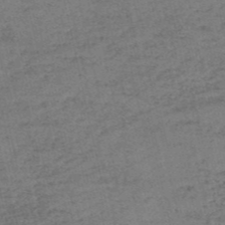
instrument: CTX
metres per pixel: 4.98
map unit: eHh
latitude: -54.3117
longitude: -89.8584
